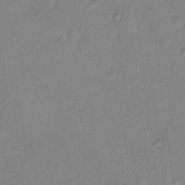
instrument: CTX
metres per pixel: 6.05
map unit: Nhu
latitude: 17.0647
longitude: -32.2523
